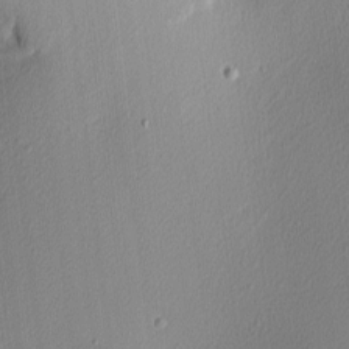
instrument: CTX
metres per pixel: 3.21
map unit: Nhu
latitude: 0.2144
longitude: -78.8191
